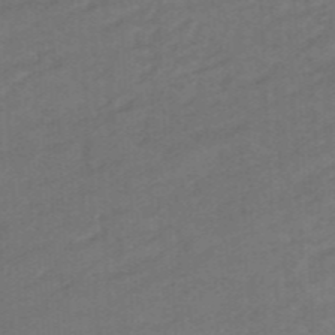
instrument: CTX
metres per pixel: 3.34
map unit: eHb
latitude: -47.8233
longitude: 89.2943
